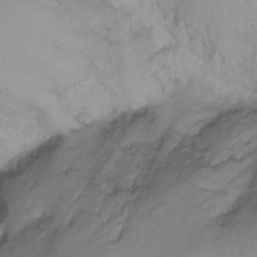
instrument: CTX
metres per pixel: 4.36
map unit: Nhu
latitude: -6.6518
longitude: -66.7246
